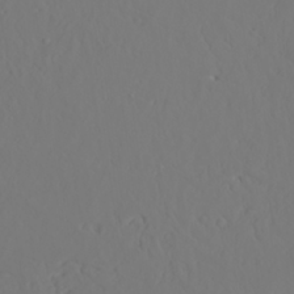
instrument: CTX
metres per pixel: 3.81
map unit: Ave
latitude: 23.6694
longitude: -136.5924
